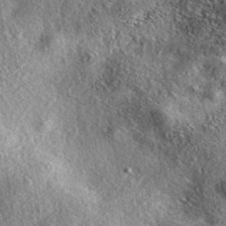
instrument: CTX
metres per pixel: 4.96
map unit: eAb
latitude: 39.2915
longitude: 111.9745
